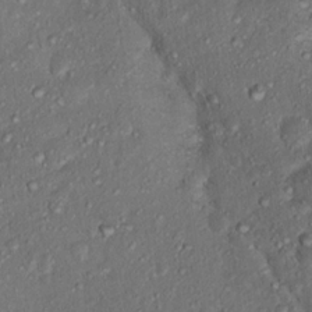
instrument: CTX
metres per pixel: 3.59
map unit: Nhu
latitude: 15.8017
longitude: -30.3468
